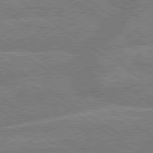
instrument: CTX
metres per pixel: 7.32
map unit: lApd
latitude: 79.5371
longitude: -161.8772
